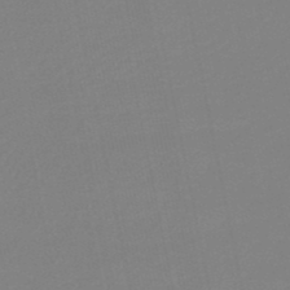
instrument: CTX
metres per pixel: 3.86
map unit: HNb
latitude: -49.3888
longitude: 58.9919
